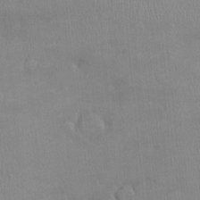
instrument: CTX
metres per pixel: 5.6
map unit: Ht
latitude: -2.5573
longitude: -14.7247
